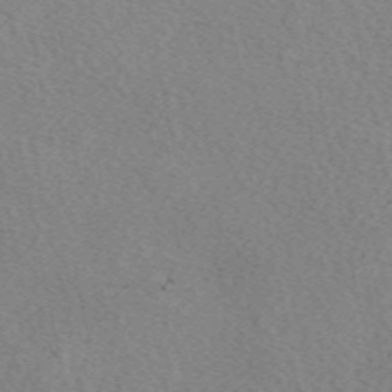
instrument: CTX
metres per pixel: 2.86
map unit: eAb
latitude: 49.7639
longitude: 107.6722
